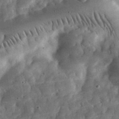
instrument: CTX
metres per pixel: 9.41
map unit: eHh
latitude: 33.2159
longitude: -70.0255
